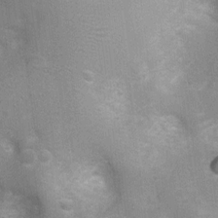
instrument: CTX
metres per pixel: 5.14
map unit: Ht
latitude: 4.2711
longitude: -21.5560
